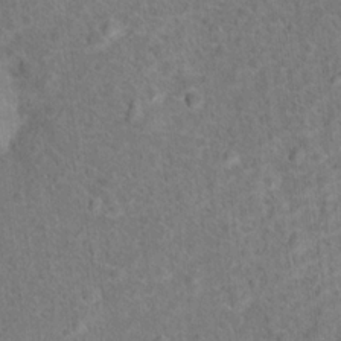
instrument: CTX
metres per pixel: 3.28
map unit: Hto
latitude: 15.8017
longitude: -41.7827
